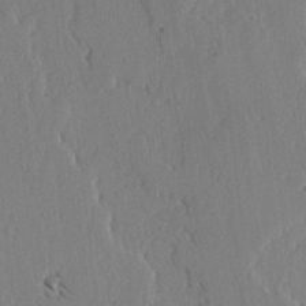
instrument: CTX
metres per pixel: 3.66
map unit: lAvf
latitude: -5.0675
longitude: -113.8394
